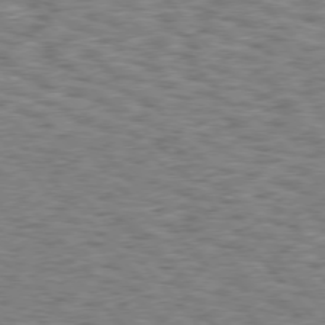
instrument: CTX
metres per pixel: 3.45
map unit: Hpe
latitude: 75.7450
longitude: -135.6127
